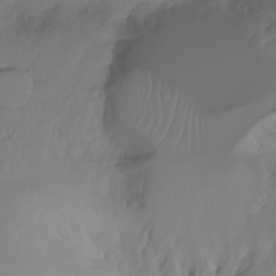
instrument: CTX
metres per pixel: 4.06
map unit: Ht
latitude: -7.3131
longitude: -29.8583
